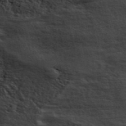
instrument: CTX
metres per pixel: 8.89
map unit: ANa
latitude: 49.6127
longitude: -82.3089
